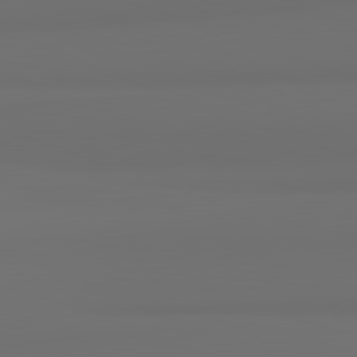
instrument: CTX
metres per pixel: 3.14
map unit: lApd
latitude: 82.3656
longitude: 163.8989
